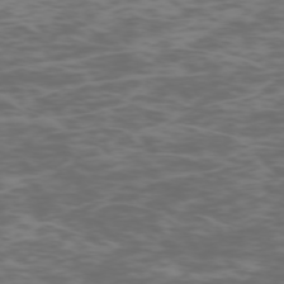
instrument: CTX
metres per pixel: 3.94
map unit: Hpe
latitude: -73.4832
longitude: 7.1242
